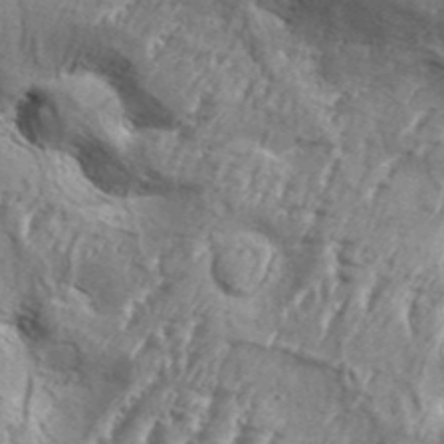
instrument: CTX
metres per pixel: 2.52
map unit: Aa
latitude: 34.3089
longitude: -135.5749
